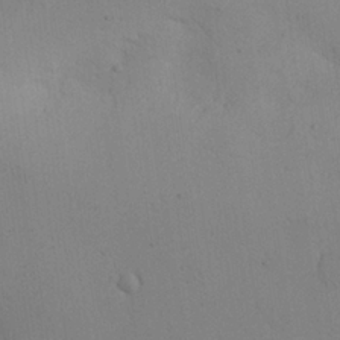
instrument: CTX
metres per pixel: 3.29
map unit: eHh
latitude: 25.8016
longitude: -75.1781
